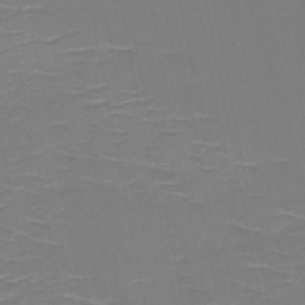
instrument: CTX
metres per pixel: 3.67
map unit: HNb
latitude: -49.8801
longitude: -47.1970
